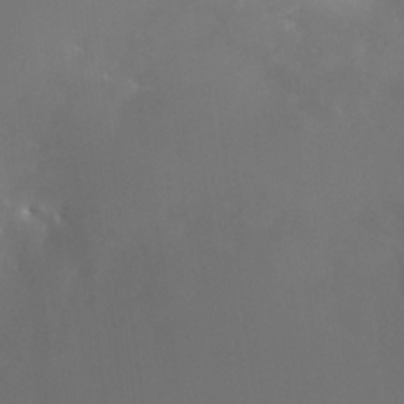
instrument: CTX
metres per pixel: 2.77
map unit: HNhu
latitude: 10.3467
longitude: 22.3495
